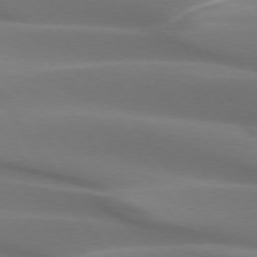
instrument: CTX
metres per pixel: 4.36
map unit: lApd
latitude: 73.3860
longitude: -50.6112
